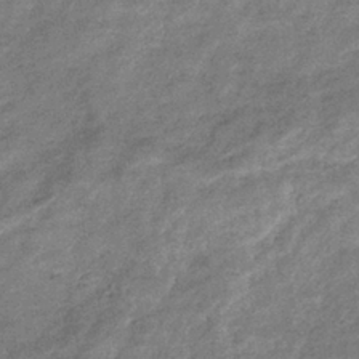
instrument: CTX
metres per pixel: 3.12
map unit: eHb
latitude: -37.9745
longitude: 79.0675
